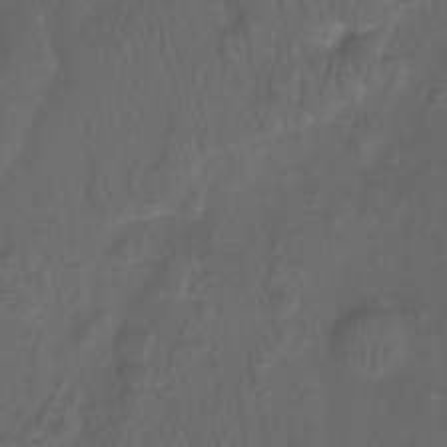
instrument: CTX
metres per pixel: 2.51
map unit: Ht
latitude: -12.1039
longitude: -44.1389
